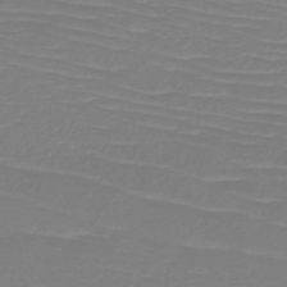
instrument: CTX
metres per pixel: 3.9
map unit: HNb
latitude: -45.7100
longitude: -46.2712
